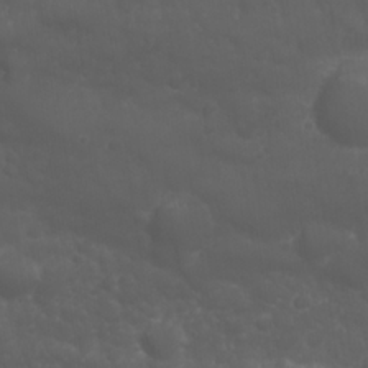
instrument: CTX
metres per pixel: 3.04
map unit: Nhu
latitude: 23.4237
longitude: -61.6694
